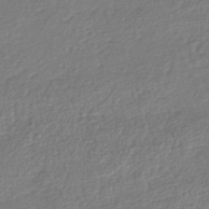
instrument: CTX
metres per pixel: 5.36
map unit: HNhu
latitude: -42.4062
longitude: 98.8597
